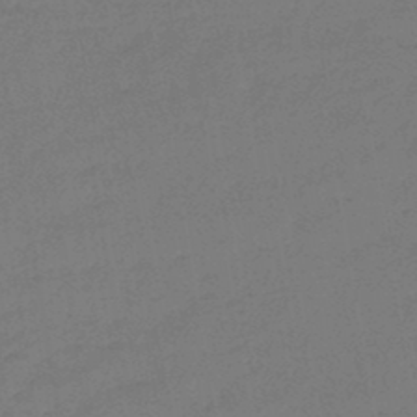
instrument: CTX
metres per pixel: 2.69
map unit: lHb
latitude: -44.9164
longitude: 69.6721
